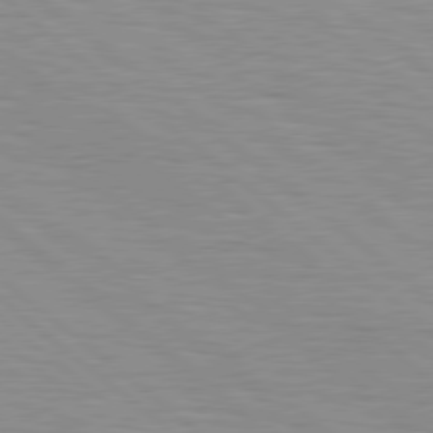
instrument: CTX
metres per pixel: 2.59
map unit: Hpe
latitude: 78.8380
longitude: -140.4601
